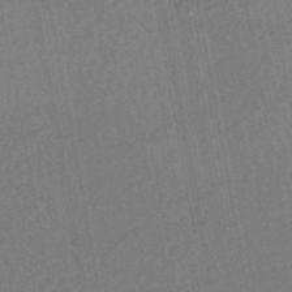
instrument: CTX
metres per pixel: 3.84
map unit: HNhu
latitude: -48.2929
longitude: 100.2739
